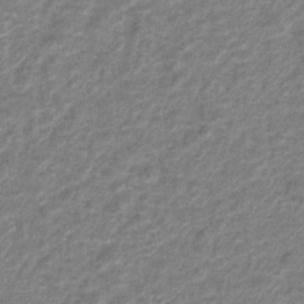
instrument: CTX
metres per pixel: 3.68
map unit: Hto
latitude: 6.4223
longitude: -31.5183
